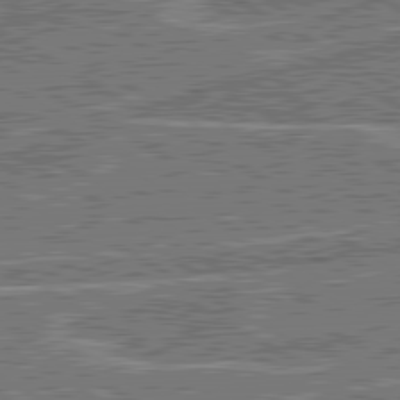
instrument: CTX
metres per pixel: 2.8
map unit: lApd
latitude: 80.8191
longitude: 119.9556
